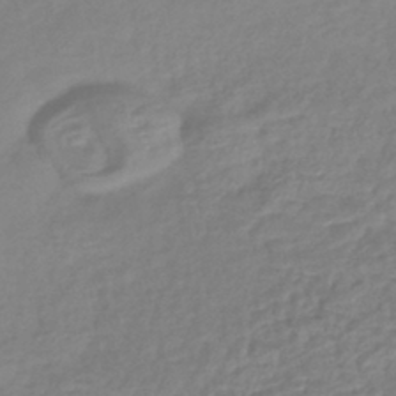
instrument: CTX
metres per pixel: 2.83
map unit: lHb
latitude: -40.5951
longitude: 74.1039
